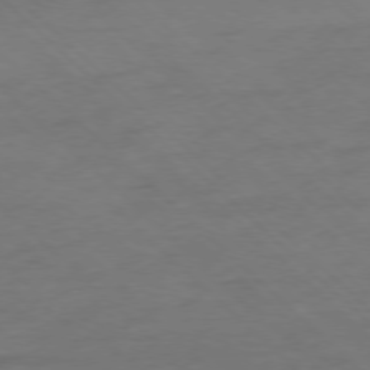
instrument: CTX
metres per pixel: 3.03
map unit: Ap
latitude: -77.8233
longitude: -79.8395
